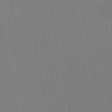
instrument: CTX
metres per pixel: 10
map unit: lHb
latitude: -48.5007
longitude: 70.3117
